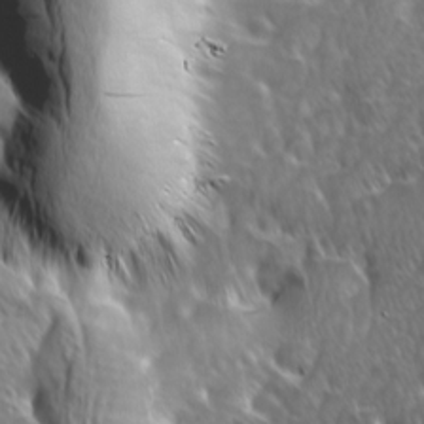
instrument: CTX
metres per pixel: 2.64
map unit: Ave
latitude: 9.1592
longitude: -105.9906
